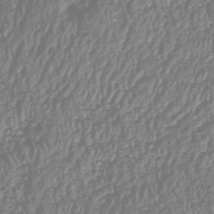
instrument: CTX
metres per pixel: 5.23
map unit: HNhu
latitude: -47.3320
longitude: 29.0675
